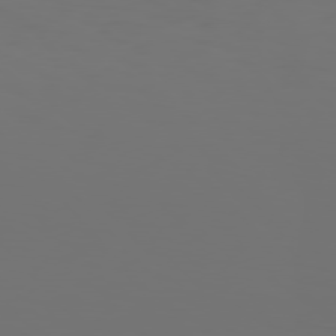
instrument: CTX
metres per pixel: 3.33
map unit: Hpe
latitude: 76.9891
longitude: -135.6883
